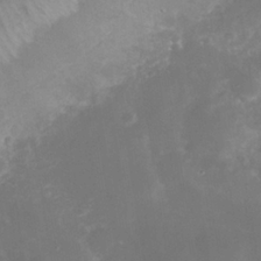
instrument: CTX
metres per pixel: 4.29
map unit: Nhe
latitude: -37.3320
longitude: -113.7449
